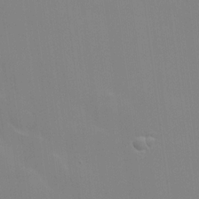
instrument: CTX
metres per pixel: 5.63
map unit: Hve
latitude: 17.4804
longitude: 151.0486
